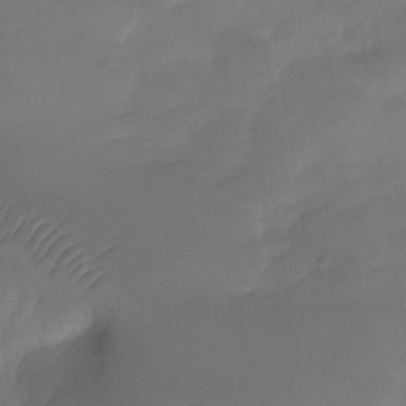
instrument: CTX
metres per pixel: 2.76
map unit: Nhe
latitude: -33.8423
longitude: -145.5749
